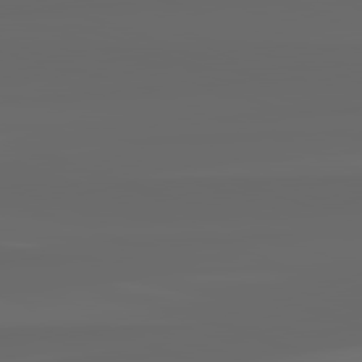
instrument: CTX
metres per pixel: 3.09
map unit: lApd
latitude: 82.3467
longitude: -172.3089
